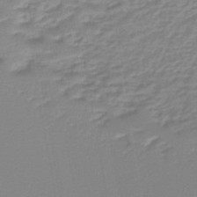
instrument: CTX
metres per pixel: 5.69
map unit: lHb
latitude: -44.2928
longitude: 65.5210
